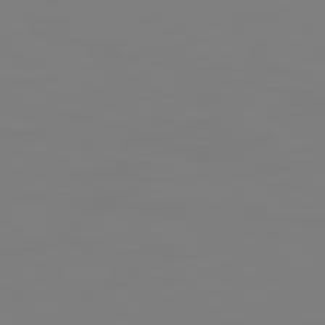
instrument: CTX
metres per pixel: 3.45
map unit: Hpe
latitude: 74.1389
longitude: -126.7624
